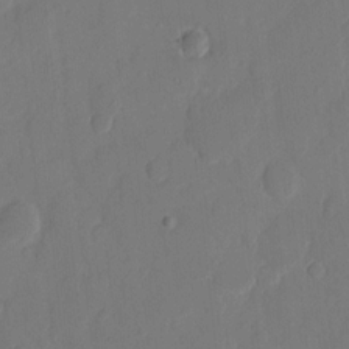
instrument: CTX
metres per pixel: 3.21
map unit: eHh
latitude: 9.5938
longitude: -67.8772
